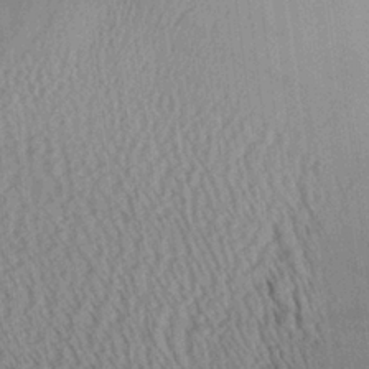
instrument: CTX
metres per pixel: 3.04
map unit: Aa
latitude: 25.0269
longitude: -134.8002
